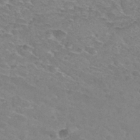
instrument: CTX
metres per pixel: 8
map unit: Hto
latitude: 30.6680
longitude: -47.7450
